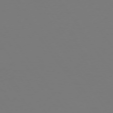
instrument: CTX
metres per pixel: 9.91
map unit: Hpe
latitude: 73.8773
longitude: -123.3860
